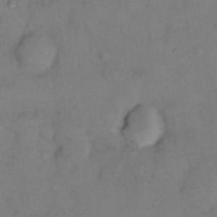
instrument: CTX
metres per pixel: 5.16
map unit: eHh
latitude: 13.2915
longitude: -63.1215
